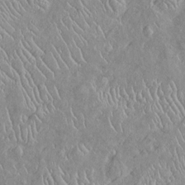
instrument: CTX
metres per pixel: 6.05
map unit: Htu
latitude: -6.4818
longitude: 153.5021
